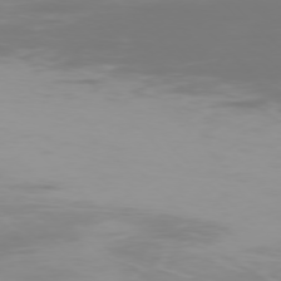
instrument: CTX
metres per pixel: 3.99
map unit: Ap
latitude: -77.2187
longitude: -72.6680
